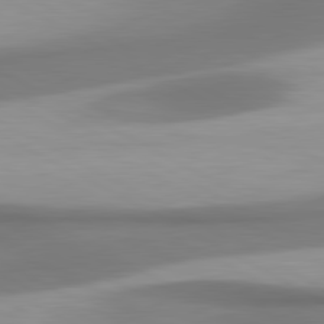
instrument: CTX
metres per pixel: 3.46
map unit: lApd
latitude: 80.9325
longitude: 174.3495
